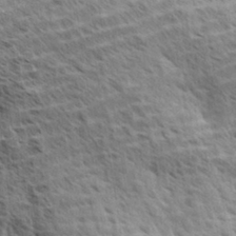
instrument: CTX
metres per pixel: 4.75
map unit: Aa
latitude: 33.0836
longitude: -140.7057
